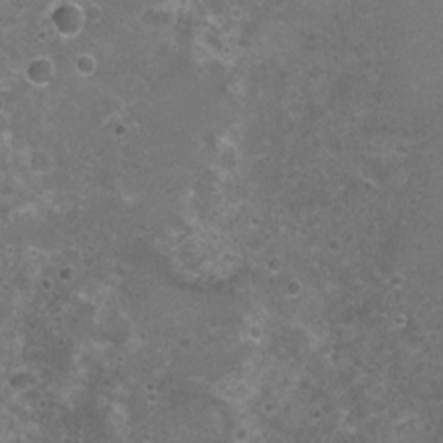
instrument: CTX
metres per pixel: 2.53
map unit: Nhu
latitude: 3.2537
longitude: -17.4237
